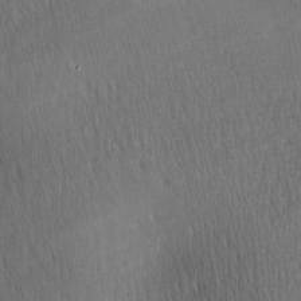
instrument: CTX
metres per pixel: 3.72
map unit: lAa
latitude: -8.2172
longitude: -125.3670
